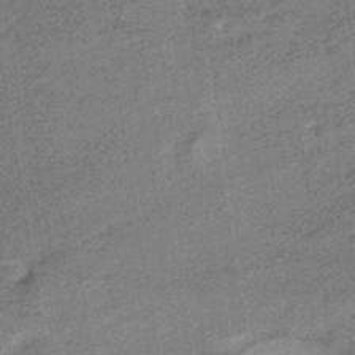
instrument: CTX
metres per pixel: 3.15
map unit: HNhu
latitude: -41.6155
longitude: 91.0676
